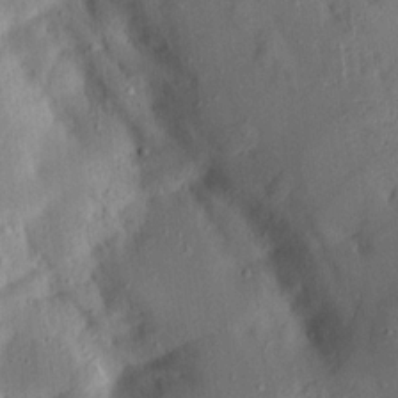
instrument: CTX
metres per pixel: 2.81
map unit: Aa
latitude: 15.6883
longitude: -148.4034
